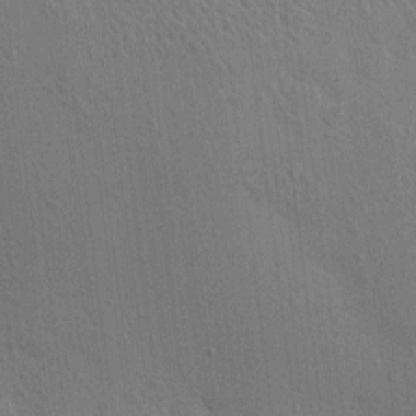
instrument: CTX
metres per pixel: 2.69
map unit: eHh
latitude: -0.2173
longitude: 18.1984
